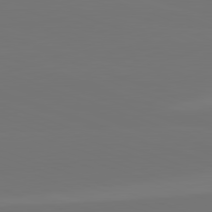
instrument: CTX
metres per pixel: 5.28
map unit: lApd
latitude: 82.2711
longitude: 144.8219
